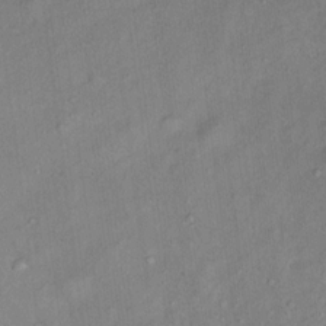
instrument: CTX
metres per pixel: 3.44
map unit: Ht
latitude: 13.8395
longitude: -40.2144
